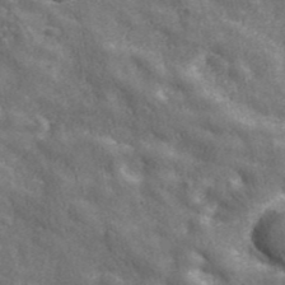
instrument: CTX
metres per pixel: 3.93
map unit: eHh
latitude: 43.1781
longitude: -91.3860
